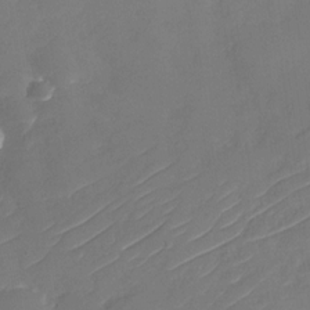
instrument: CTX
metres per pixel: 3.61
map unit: Nhu
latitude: -30.1983
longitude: -72.4034
